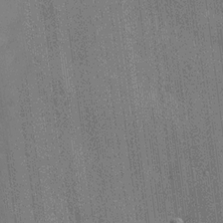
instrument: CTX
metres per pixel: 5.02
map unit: HNhu
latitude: 14.8191
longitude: 12.4062
